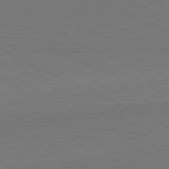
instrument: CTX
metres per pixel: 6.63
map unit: lApd
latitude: 81.7072
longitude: 151.5021
